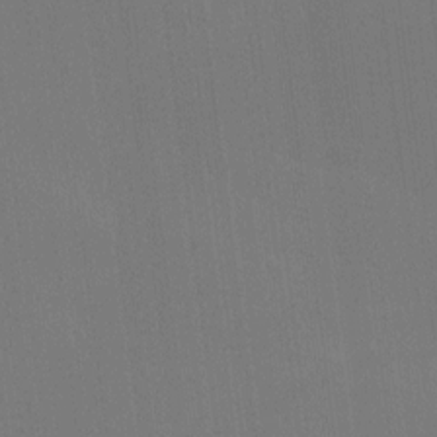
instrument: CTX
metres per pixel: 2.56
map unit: Ht
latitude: -10.5196
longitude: -38.7246
